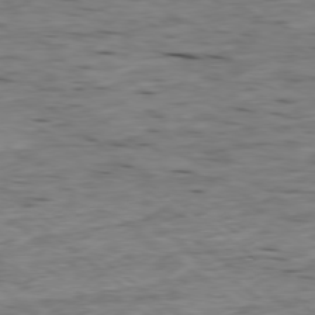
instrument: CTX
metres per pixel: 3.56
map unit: Ap
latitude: -78.7841
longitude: -88.3279
